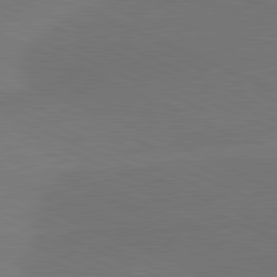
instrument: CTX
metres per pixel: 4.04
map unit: lApd
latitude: 81.7827
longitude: -155.0647
